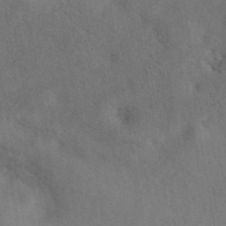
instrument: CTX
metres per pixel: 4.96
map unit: eAb
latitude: 41.9717
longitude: 108.5952
